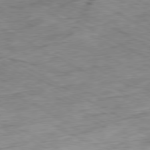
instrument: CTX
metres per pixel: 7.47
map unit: Ap
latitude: -80.7652
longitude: -84.1389
